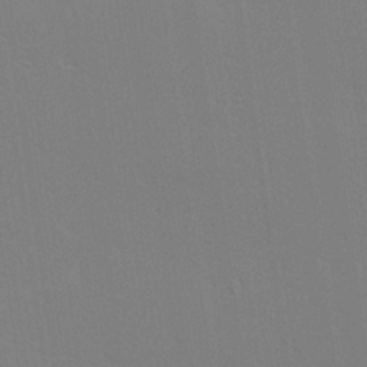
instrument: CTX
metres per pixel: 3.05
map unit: Hve
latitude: 25.3859
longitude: -92.5545
